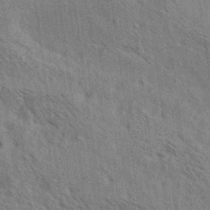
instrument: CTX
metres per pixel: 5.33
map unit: lAa
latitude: 19.3859
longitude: -139.7827
